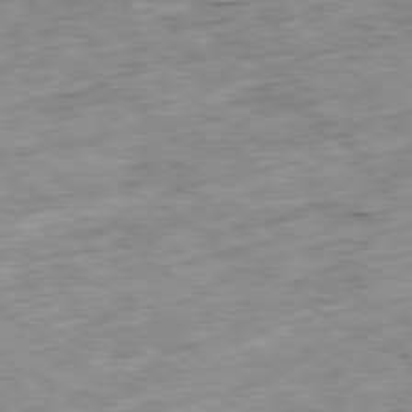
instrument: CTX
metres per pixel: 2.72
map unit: Ap
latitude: -79.8611
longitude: -90.4601
